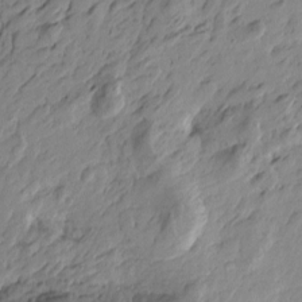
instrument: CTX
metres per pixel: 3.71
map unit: Htu
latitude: -4.2928
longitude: -178.2334
